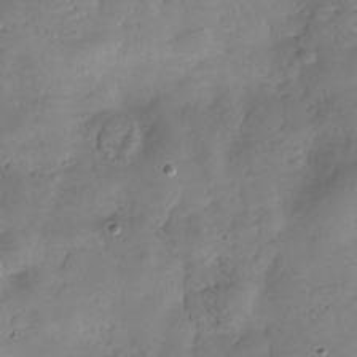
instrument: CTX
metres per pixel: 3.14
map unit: Hve
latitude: -29.8989
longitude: 94.5573
